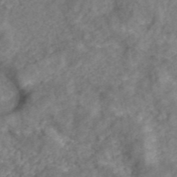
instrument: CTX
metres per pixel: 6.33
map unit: ANa
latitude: 43.9906
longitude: 24.2739
